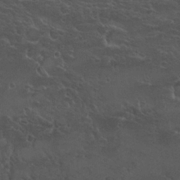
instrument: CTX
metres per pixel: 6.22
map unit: Hto
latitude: 26.8758
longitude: -50.2711
